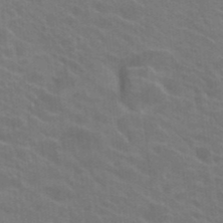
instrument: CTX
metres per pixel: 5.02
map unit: Hto
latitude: 23.8961
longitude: -36.9703
